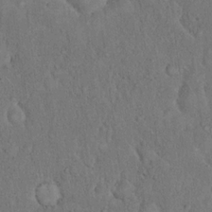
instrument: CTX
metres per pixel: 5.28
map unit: eHh
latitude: 18.2711
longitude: -62.1200
